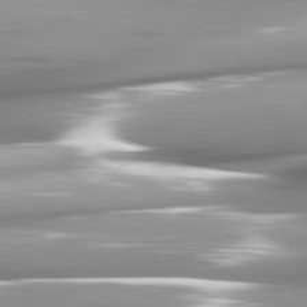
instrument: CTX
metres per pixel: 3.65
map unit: lApd
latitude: 81.6505
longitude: -145.8205
